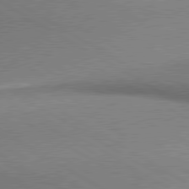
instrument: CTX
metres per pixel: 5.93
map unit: lApd
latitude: 80.3656
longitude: 164.2173
